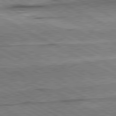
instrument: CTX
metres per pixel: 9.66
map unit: lApd
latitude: 80.9136
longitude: -157.2348
